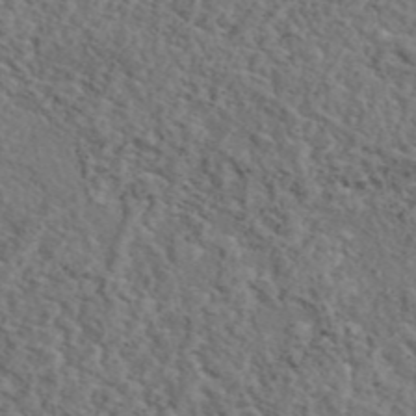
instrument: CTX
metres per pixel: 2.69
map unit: eAb
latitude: 43.5749
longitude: 112.6897
